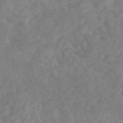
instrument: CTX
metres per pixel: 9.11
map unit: eAb
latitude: 46.2712
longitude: 126.9919
